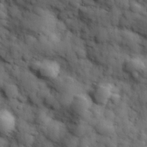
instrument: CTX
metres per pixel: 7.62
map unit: Hve
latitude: 31.9151
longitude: 150.8975
